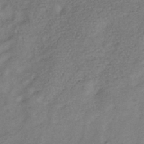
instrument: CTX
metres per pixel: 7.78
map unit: ANa
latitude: -38.7085
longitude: 96.6708
